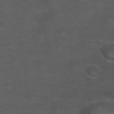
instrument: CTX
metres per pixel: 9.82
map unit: Nhu
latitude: 29.0458
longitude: -50.3656
